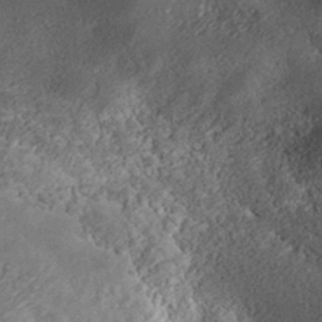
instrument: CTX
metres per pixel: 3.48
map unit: ANa
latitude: 37.3293
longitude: 17.7478
